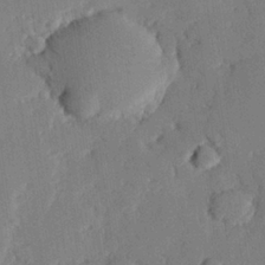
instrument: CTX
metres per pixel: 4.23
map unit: eHh
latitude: 26.3278
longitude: -81.4237
